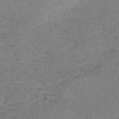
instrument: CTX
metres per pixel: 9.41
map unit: HNb
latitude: -54.7463
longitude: -42.5735
